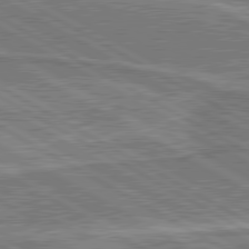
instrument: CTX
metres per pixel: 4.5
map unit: lApd
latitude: 80.5735
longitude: 144.5007
